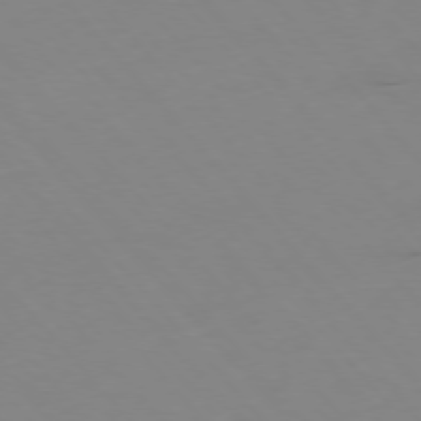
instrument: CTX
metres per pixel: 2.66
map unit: Hpe
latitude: -76.6330
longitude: -19.2348
